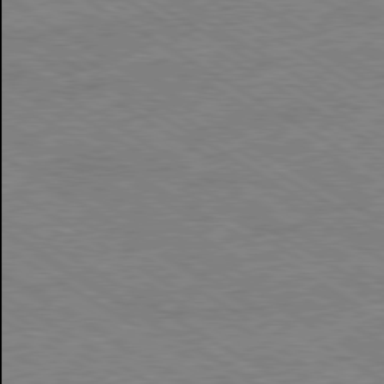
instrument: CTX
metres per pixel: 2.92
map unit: Ap
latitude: -80.1606
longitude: -81.9906
